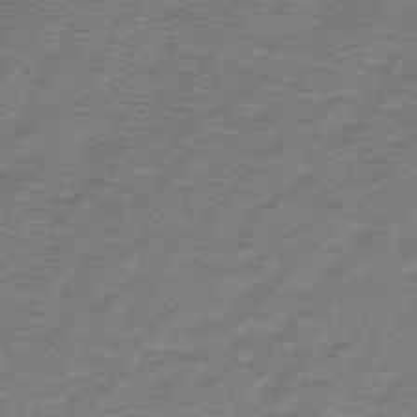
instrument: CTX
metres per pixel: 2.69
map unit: lHb
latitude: -44.4629
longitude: 56.8219
